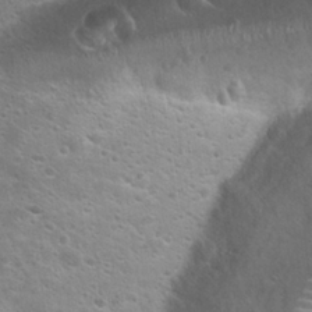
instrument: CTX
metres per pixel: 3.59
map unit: Hto
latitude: 24.0633
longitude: -50.5545
